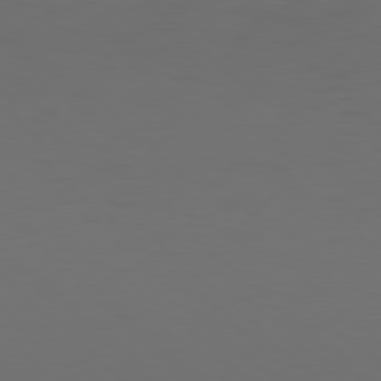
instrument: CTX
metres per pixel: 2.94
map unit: Hpe
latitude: 77.6882
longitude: -168.9325
